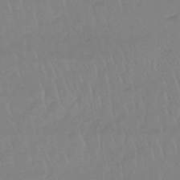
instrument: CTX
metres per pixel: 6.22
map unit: lHb
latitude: -41.0297
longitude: 61.6155
